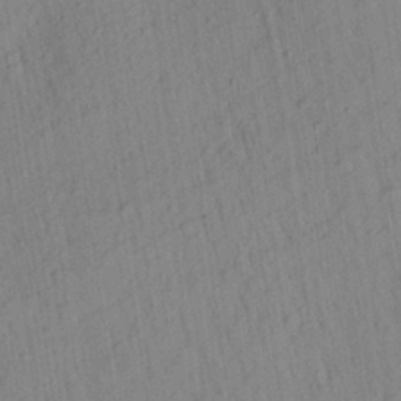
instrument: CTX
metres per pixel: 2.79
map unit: Aa
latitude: 27.6883
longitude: -141.4993
